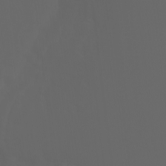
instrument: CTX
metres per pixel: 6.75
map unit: Ht
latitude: -3.7288
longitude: -60.5545
